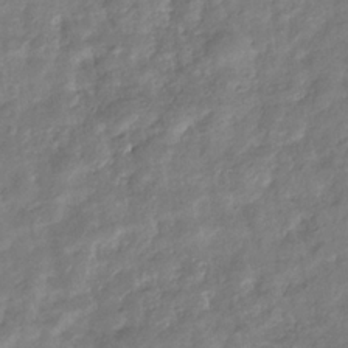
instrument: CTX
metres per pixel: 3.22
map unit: eHb
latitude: -33.9745
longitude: 79.7288
